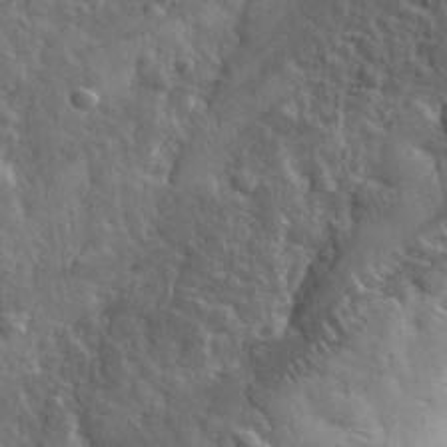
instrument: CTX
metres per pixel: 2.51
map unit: eHh
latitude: 32.3845
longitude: -79.4049
